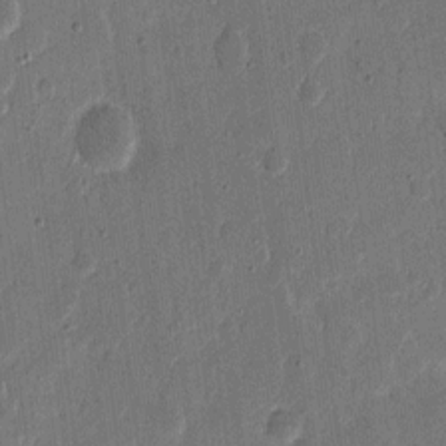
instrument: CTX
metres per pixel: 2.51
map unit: eHh
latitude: 10.5735
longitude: -68.4412
